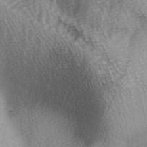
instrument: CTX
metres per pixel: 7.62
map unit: Ave
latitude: -5.7288
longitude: -120.7058
